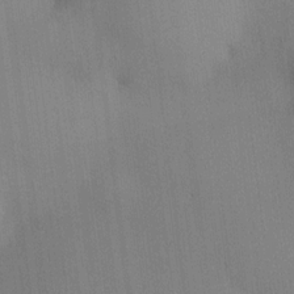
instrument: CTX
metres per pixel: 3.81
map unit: HNhu
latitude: 13.4238
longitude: 12.1039
